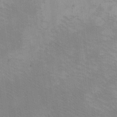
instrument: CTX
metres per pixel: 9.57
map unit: eHh
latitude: -8.2550
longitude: -68.3467
